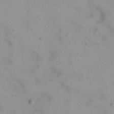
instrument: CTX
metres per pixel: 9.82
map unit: eHh
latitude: 21.8395
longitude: -64.6868
